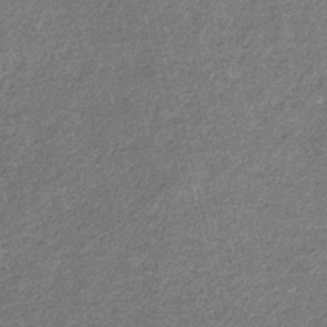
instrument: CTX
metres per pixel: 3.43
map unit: eHb
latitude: -31.3887
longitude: 71.0487
